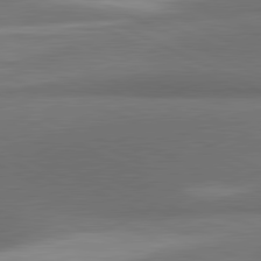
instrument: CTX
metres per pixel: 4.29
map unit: lApd
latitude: 81.3671
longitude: 139.7478
